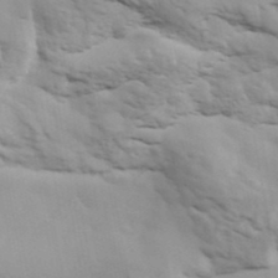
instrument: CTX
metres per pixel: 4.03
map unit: ANa
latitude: 41.5182
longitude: 49.9745
